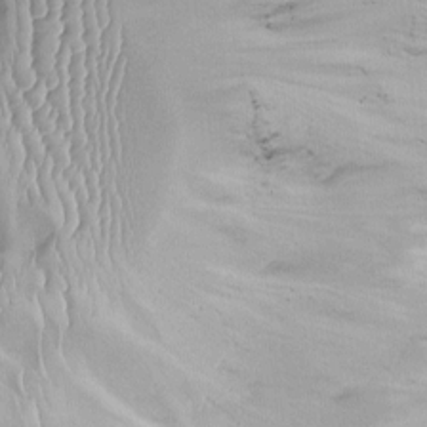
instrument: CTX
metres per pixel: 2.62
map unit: Ht
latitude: -4.6896
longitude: -14.2901
